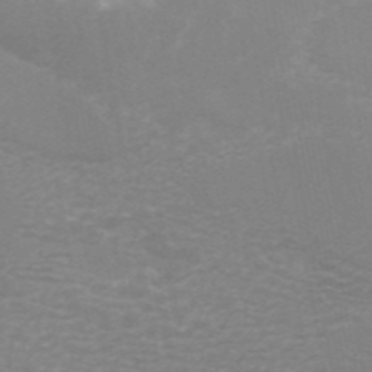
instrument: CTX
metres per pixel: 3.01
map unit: ANa
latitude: 44.8380
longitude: 27.6910
